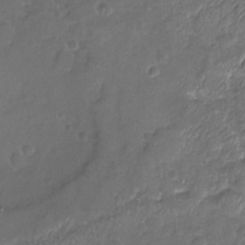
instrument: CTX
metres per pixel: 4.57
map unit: Nhu
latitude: -19.7856
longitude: -58.1011
